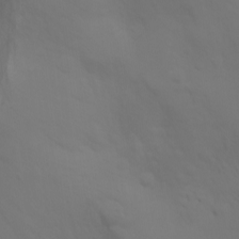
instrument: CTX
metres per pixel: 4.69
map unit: Nhu
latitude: -4.7274
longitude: -86.9136
